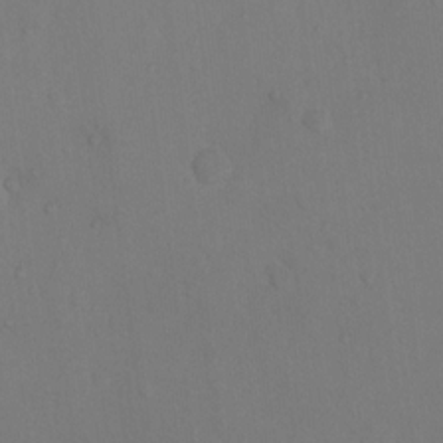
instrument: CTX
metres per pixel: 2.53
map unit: Nhu
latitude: 12.5735
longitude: -27.6883
